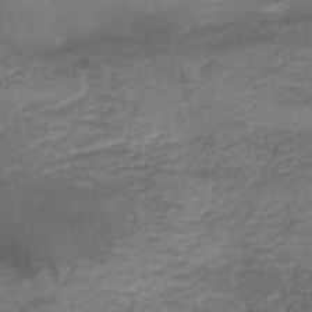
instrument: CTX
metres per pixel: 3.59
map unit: Nhe
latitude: -48.1417
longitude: -170.9136
